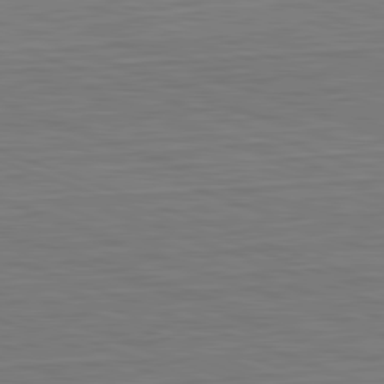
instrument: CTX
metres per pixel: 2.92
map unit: Hpe
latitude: -82.6707
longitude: 12.7463
